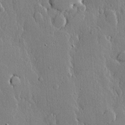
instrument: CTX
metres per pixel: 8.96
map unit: lHvf
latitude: 19.9717
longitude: 146.0283
